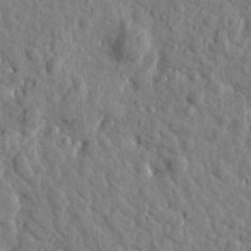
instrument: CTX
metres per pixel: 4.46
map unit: Htu
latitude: 1.5182
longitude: -179.0459
